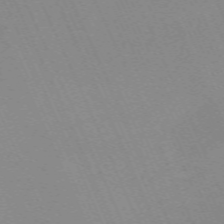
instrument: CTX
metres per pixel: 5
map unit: Nhu
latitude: -66.9542
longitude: 39.2943
